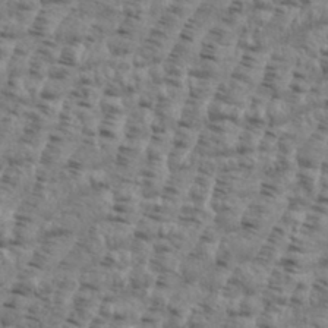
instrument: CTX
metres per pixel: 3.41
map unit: eHh
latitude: 35.7827
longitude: -136.4223
